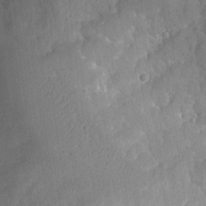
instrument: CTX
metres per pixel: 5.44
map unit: Hto
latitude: 23.8016
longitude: -44.2900
